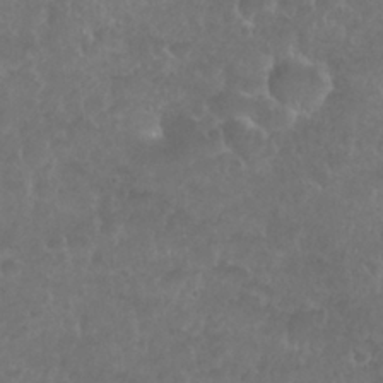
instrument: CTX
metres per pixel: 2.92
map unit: Nhu
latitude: 26.6869
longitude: -52.7058
